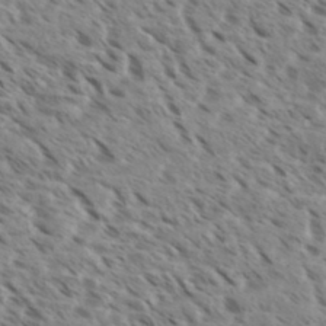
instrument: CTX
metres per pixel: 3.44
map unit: eHh
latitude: 36.2901
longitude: -138.7813
